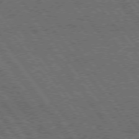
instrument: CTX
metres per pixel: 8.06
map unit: Hpe
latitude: 74.6868
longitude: -149.7261
